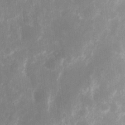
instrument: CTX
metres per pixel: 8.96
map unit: eHh
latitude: 11.0459
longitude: -71.7638
